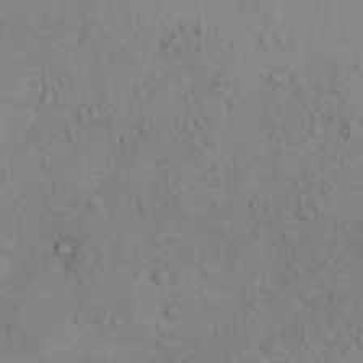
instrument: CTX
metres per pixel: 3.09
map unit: Hto
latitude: 7.1214
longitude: -60.3278
